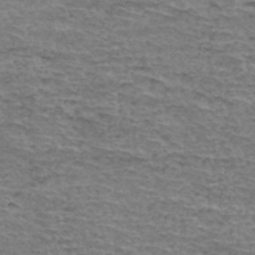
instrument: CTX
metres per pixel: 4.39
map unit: Hto
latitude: 35.6316
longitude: -44.9702
